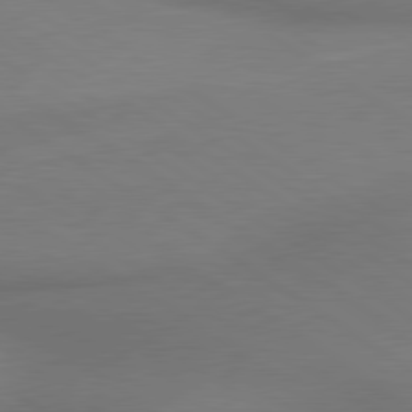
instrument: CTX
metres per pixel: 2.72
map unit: lApd
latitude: 79.8961
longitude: 178.6140
